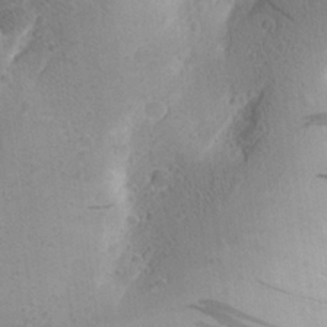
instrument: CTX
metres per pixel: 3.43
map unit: Aa
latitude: 25.5371
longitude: -144.9514
